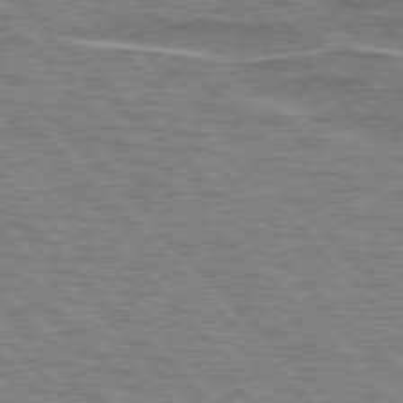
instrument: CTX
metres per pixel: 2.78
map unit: lApd
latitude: 76.5356
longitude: -81.6127
